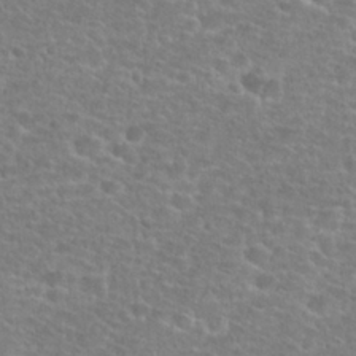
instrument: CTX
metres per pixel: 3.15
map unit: Hto
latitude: 25.5182
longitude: -48.4979
